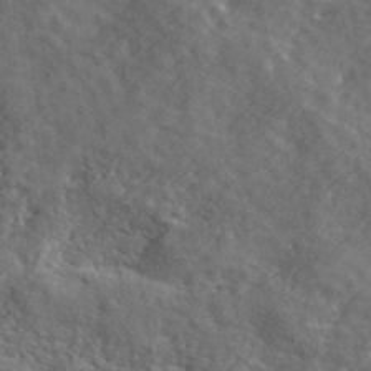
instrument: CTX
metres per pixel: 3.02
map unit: ANa
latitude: 42.5168
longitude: -87.6505
